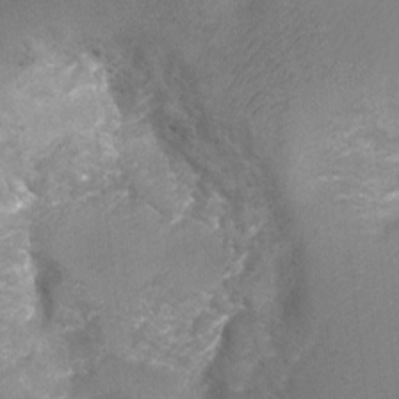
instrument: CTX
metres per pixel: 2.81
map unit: Ht
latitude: -2.9352
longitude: -28.5168
